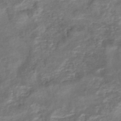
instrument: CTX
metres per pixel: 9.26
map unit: Nhe
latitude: -48.1228
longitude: -171.7450
